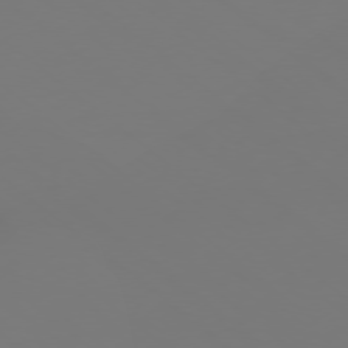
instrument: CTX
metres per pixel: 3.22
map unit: Ap
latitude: -77.8611
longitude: -99.2914
